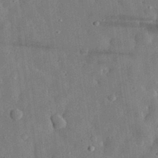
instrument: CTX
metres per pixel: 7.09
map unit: eHh
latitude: 31.5560
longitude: -75.4049
